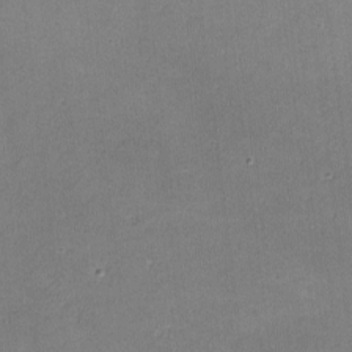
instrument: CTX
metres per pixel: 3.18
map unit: lHvf
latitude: -10.3873
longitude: -101.2726
